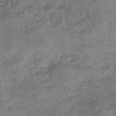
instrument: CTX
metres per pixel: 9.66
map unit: eHb
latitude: -43.8989
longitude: 84.8219
